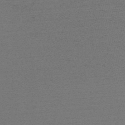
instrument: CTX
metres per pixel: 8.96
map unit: HNb
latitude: -53.1431
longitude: -43.1214
